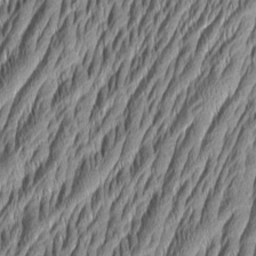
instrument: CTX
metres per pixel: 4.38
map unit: Aa
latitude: 6.1578
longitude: -129.1403
